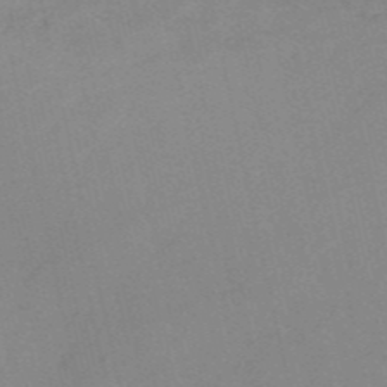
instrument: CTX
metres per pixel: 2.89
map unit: HNb
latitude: -54.1795
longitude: -42.3089
